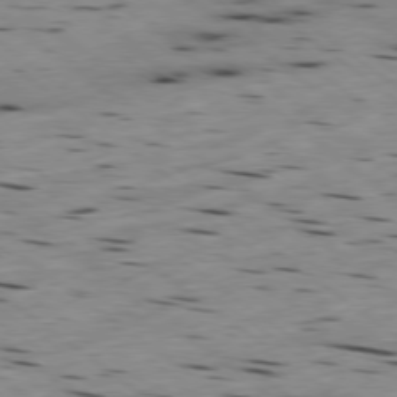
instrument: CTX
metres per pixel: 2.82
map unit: Hpe
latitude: -78.9730
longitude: -23.5938
